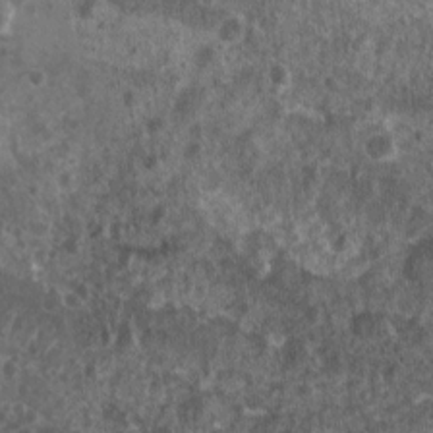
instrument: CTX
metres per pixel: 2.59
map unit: Nhu
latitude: 7.6505
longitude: -20.6112
